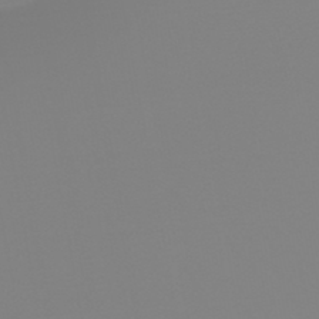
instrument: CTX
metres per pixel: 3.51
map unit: HNhu
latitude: -45.3888
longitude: 90.4440
